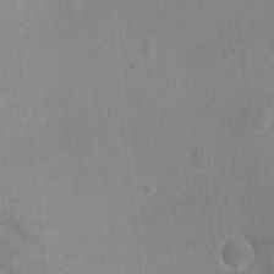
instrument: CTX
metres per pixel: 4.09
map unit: Ht
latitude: -2.5573
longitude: -16.9703
